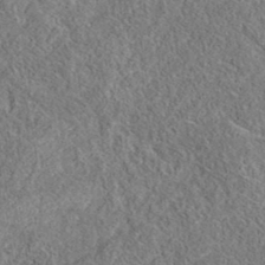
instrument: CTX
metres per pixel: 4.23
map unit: eAb
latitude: 35.8772
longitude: 113.3699
